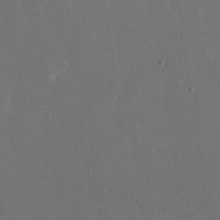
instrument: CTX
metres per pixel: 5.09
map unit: eHh
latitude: 19.0458
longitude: -68.5357
